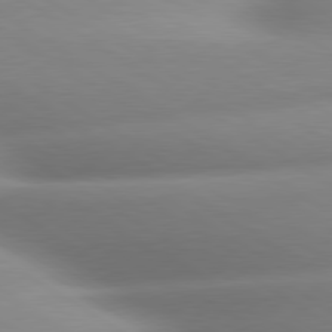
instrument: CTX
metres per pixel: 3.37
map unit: lApd
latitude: 80.2711
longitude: -161.2915
